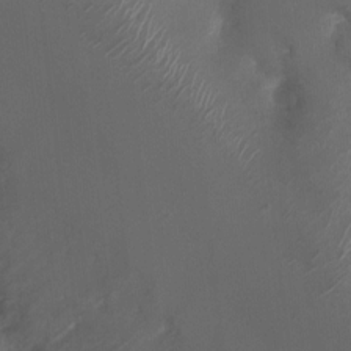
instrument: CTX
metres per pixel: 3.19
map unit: Nhu
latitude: 3.7449
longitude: -15.5372
